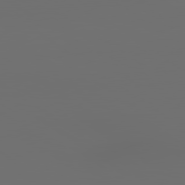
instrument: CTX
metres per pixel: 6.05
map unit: lApd
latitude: 79.8584
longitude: 164.6519
